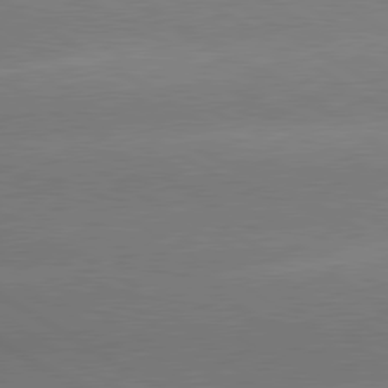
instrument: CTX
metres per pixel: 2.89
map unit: lApd
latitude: 80.2900
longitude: -149.1403
